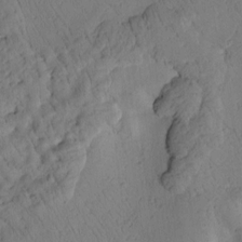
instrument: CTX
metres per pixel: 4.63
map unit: Htu
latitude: 2.7813
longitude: 177.9745
